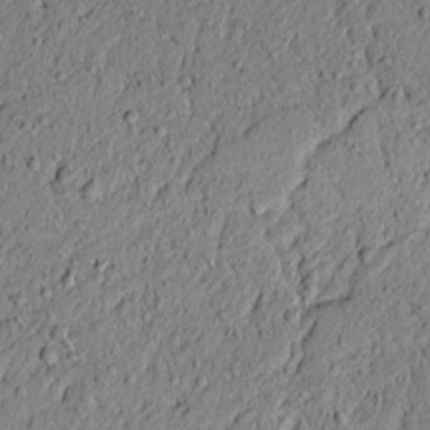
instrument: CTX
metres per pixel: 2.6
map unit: lAvf
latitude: 5.3859
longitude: 167.6344
